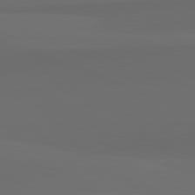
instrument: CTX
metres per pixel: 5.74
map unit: lApd
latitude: 82.2900
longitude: 135.2376
